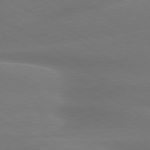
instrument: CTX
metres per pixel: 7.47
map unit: lApd
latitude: 79.8773
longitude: -135.4426
